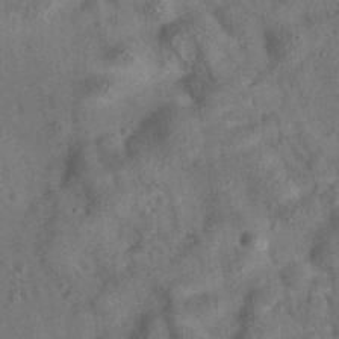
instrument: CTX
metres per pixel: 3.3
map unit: eAb
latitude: 35.5749
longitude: 115.5021
